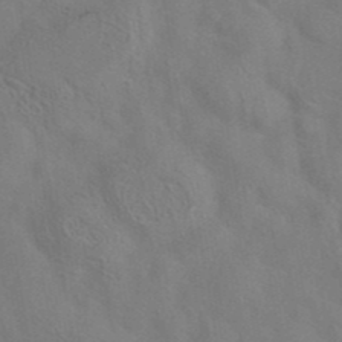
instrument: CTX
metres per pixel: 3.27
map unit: ANa
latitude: 40.5545
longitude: 29.2754
